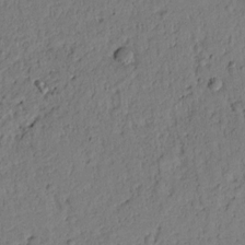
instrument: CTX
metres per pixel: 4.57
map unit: Htu
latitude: -1.1243
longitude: 170.0283
